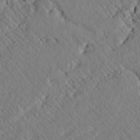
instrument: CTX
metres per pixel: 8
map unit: lAvf
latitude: 6.8002
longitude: 159.6343
